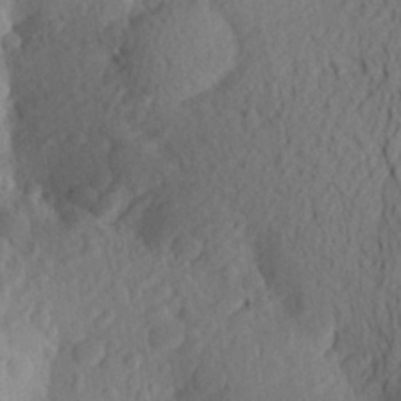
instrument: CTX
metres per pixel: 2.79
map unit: Aa
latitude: 25.1025
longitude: -146.0444
